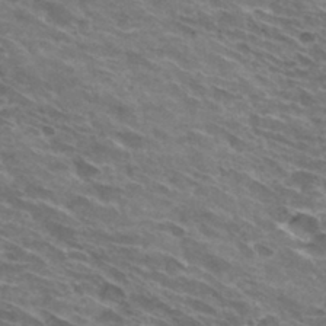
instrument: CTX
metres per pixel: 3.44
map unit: Hto
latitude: 32.2900
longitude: -42.8569
